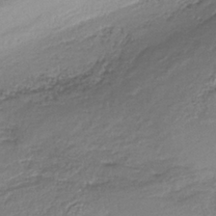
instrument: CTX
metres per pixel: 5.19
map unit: lHb
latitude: -37.2942
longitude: 58.4817
